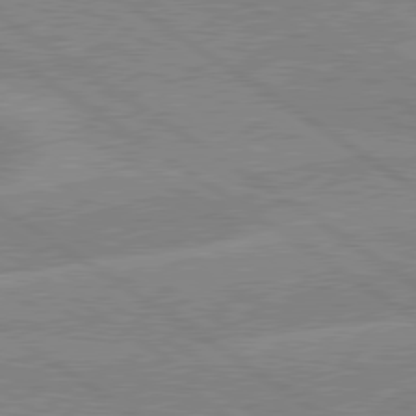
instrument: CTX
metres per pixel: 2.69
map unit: lApd
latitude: 79.4616
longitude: -132.4034
